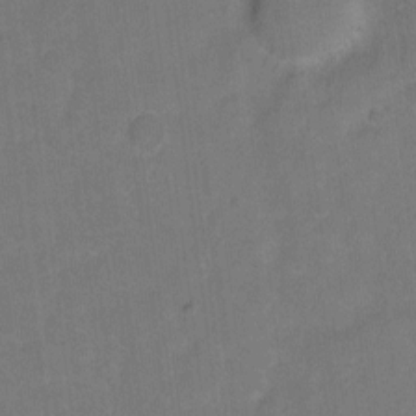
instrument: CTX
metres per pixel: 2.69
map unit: Hto
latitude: 3.2726
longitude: -33.0836
